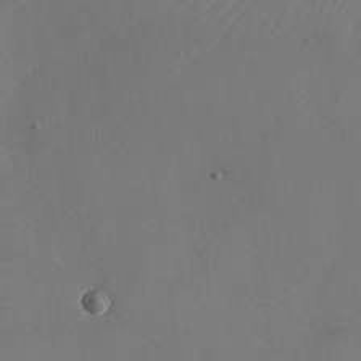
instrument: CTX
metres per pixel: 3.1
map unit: Nhu
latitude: -23.5021
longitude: -70.8191
